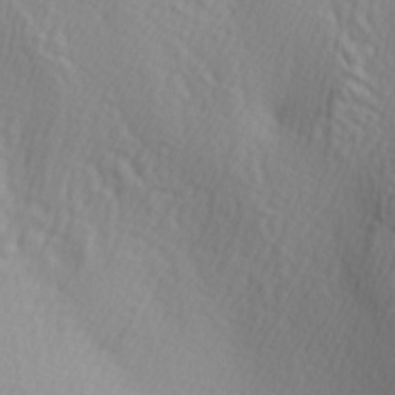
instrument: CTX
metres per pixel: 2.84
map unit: lAa
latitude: -5.0297
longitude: -122.1200
